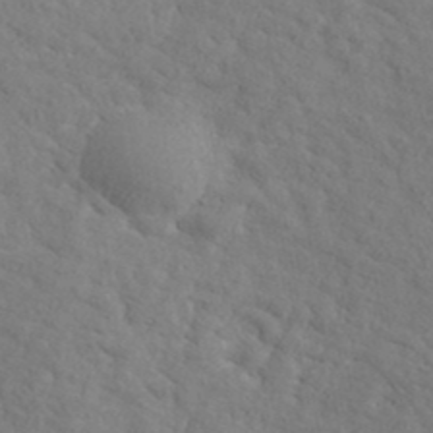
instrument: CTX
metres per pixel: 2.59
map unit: ANa
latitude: 39.1970
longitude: 21.1431
